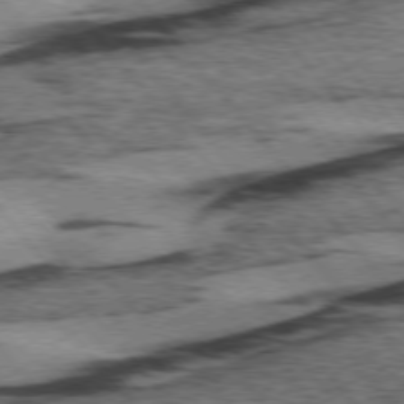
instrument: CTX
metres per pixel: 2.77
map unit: lApd
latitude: 75.1970
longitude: -77.3481
